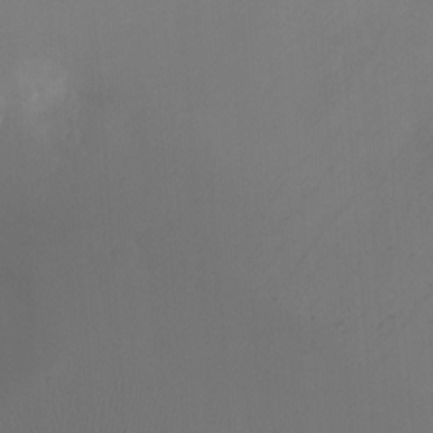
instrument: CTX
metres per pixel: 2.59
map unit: Ht
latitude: -6.9541
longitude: -28.1955
